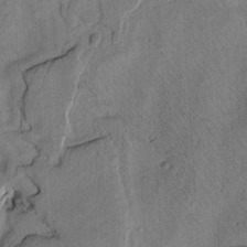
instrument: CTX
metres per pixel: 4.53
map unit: Htu
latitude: 3.3481
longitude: 179.2943
